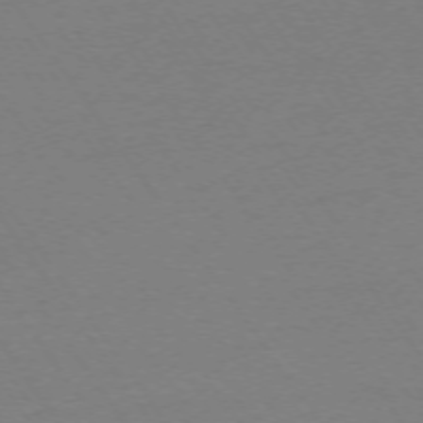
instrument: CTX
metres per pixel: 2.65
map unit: Ap
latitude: -73.9367
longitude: -83.6693
